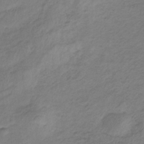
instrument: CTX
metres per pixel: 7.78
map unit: lHb
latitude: -34.4440
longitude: 67.8800
